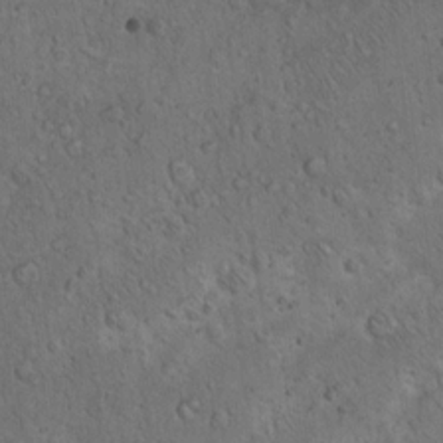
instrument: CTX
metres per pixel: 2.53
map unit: Hto
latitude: 13.9528
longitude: -55.7827
